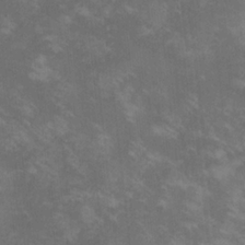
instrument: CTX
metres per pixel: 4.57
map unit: lHvf
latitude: -14.8030
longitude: -101.5560
